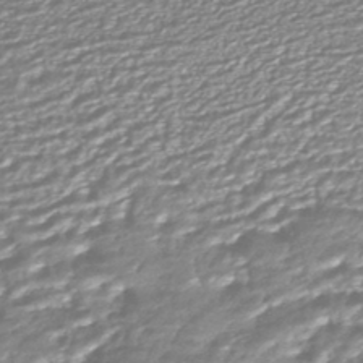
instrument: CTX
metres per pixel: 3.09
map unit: HNhu
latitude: -44.6519
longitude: 98.3306
